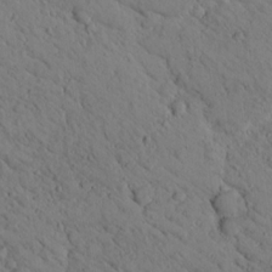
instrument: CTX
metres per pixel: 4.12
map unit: lHvf
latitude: 13.9339
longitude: 178.8219
